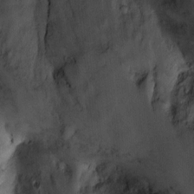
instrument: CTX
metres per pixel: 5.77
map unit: Ht
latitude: 9.2159
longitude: -32.2900
